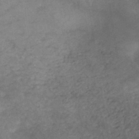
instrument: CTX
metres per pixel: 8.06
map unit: HNb
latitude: -46.3306
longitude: -37.1970
